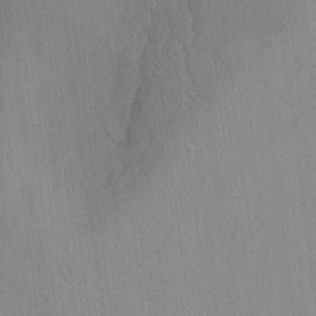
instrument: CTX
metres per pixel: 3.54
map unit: lAvf
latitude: 8.2334
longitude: 167.6344
